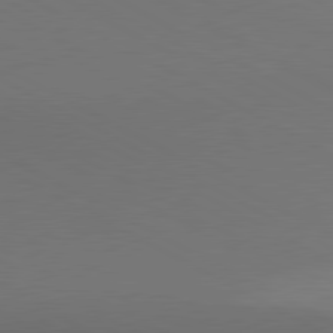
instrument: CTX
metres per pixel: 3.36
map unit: lApd
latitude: 80.5924
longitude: 140.0850
